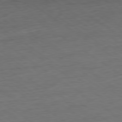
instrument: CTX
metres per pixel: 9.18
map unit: Ap
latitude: -80.5007
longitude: -79.8773
